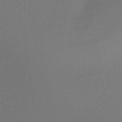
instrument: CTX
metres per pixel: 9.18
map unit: lHb
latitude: -35.6344
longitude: 67.6722
